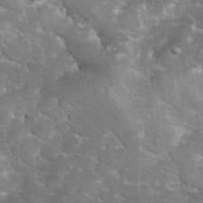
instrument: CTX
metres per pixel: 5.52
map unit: eHh
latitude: 35.1592
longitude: -65.8772
